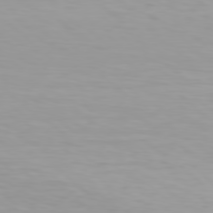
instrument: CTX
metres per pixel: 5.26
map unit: Hpe
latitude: 78.1200
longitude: -136.6680
